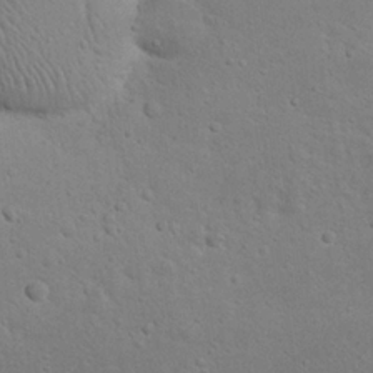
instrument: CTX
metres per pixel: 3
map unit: Nhu
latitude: 23.1970
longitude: -71.8394
